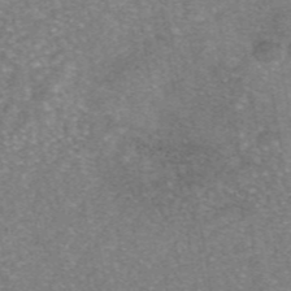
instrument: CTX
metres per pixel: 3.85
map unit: eAb
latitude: 46.7247
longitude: 102.7085
